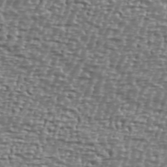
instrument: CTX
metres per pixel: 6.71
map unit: Ave
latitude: 40.4223
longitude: -112.1956
